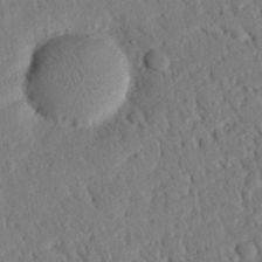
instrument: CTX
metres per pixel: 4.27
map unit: eHh
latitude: 25.4804
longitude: -80.3656
